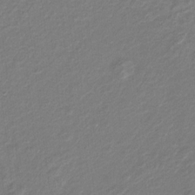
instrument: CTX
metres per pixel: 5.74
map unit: Hto
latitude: 6.3467
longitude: -31.4616
